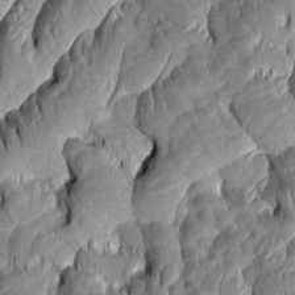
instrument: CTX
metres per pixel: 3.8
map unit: Aa
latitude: 7.2915
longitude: -129.2915
